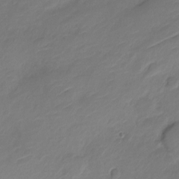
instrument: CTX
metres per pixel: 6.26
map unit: Nve
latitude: -17.8801
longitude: 106.6708
